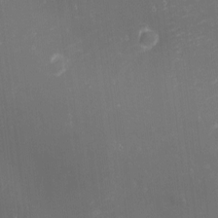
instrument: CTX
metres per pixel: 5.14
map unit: eHh
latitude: -1.7289
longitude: -80.5735
